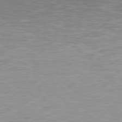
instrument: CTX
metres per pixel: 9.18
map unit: Hpe
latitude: 78.1956
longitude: -165.9906
